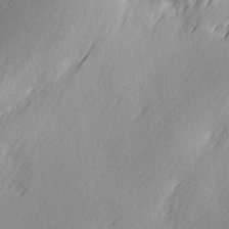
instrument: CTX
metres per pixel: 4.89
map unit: Ave
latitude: 2.7435
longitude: -111.8017
